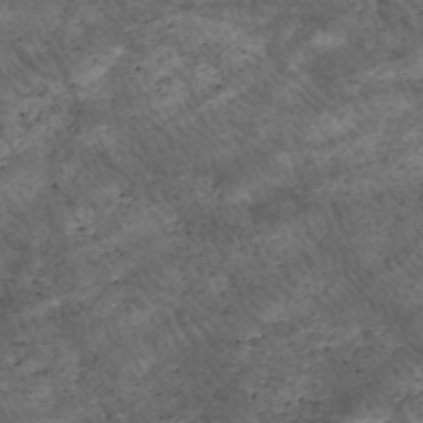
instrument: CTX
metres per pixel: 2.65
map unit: HNhu
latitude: -48.1228
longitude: 28.8975
